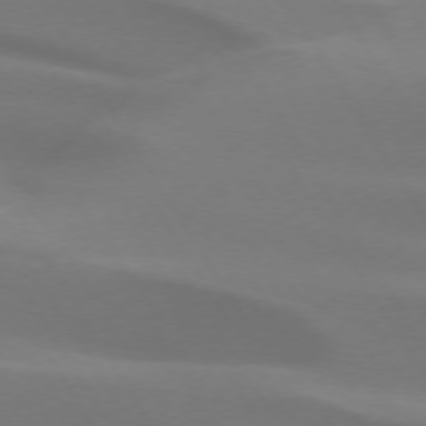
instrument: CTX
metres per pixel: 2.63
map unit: lApd
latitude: 73.1970
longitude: -50.4790
